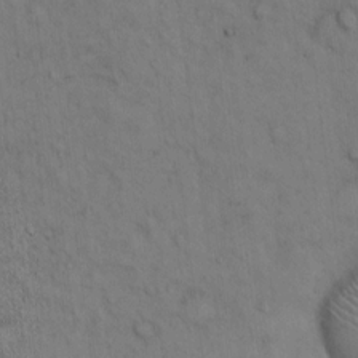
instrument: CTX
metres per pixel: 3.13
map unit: Hto
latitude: 13.4616
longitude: -59.9150
